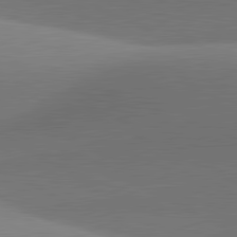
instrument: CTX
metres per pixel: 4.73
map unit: lApd
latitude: 81.3671
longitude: 134.9731
